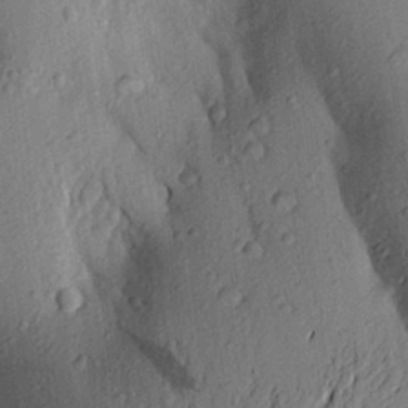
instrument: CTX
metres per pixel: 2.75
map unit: Aa
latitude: 24.9513
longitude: -150.1577
